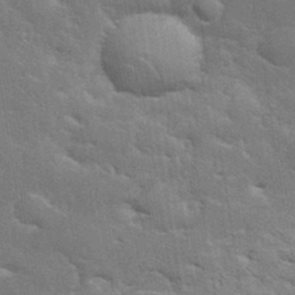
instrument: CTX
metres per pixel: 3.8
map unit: eHh
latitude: 36.2145
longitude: -64.2711
